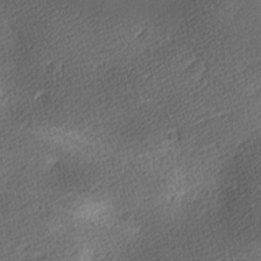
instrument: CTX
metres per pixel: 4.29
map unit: lAa
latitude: -10.2928
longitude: -125.4048
